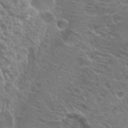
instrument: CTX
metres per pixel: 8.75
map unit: Hto
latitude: 23.5371
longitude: -40.0633
